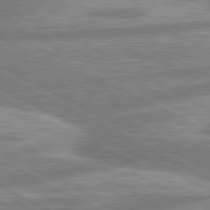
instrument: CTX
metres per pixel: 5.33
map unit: lApd
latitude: 80.5924
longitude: -167.4426
